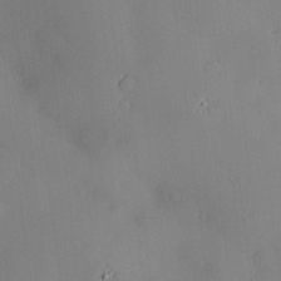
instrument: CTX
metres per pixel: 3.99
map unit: Hve
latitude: -10.2740
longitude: 175.9556
